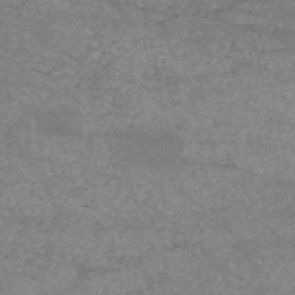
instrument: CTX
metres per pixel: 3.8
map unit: HNb
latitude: -53.3131
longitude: -38.8002
